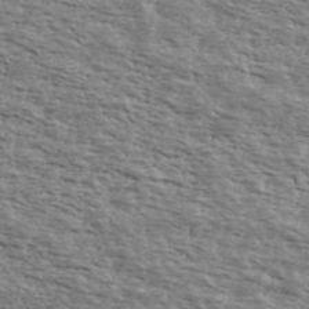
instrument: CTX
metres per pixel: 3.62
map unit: Ave
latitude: 39.9339
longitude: -109.7638
